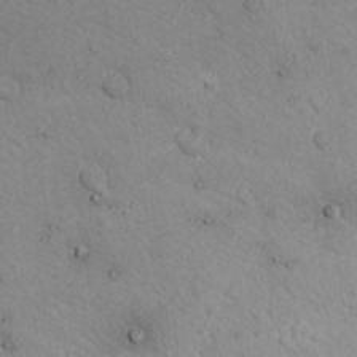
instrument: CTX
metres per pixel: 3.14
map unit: Nhu
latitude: 21.6883
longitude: -71.8205
